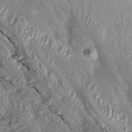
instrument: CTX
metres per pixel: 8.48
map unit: Aa
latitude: 14.7813
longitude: -144.1767
